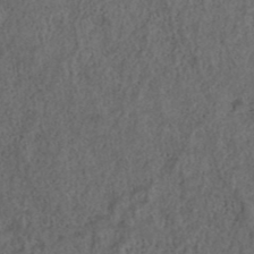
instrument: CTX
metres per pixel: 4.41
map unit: ANa
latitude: 39.1403
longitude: 22.6519
